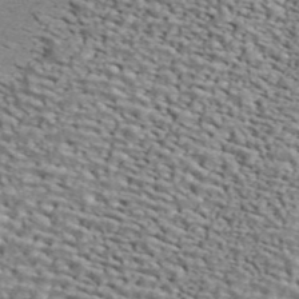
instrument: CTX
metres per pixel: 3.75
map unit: ANa
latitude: 45.0270
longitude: 37.8611
